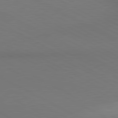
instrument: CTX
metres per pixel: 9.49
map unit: lApd
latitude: 80.6868
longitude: 138.9920
